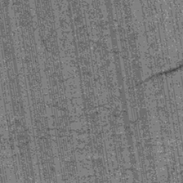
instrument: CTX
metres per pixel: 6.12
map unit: lHb
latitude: -39.7666
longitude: 67.6344
